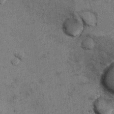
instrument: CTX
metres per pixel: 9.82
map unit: Hto
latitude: 9.1970
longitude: -36.2522
